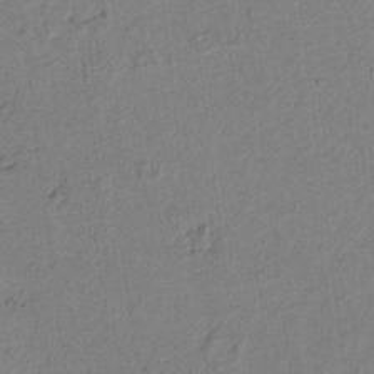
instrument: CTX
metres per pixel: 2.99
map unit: lAvf
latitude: 8.4601
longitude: 166.9542
